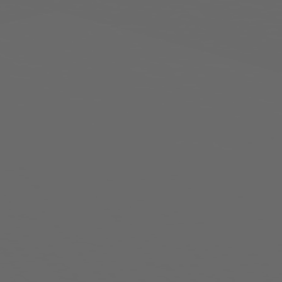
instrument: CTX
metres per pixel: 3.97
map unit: Hpe
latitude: 75.2726
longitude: -127.7261
